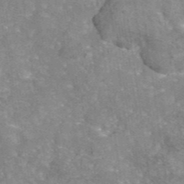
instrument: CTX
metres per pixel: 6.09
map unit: eAb
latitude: 45.5182
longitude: 105.4832
